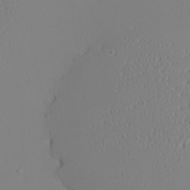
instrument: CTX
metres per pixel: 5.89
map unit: eHh
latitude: -6.6707
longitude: -80.6868
